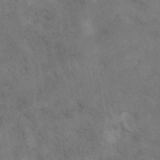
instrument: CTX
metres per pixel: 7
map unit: eAb
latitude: 42.8002
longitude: 108.7841
